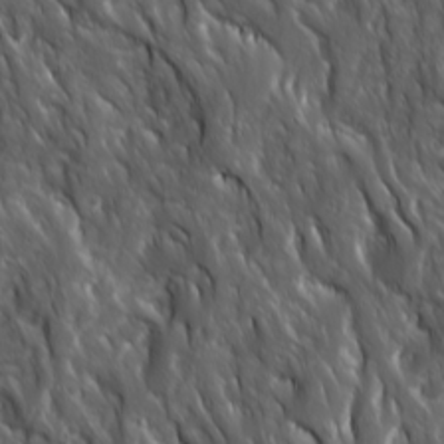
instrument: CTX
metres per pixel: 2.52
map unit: Ave
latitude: 15.7828
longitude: -132.9136
